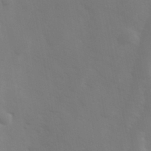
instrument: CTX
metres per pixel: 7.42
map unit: Hve
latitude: 33.1403
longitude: 150.5574
